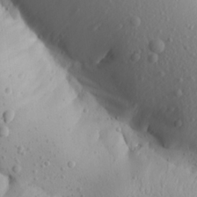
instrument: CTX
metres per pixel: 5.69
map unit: Aa
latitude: 18.6490
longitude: -144.0822
